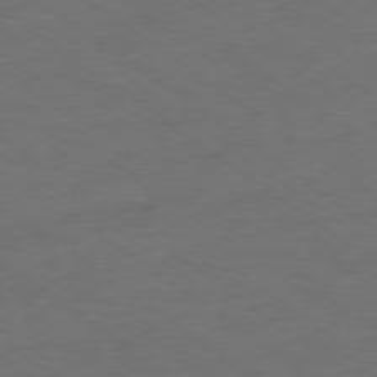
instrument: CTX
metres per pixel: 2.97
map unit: Ap
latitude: -78.5195
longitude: -75.6316
